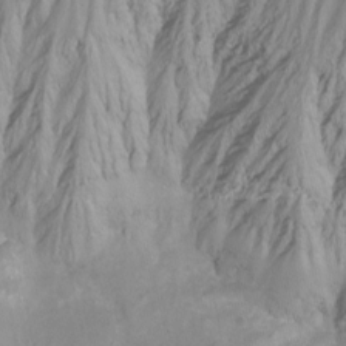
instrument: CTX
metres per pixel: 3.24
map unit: Nhu
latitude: -12.4062
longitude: -66.7246
